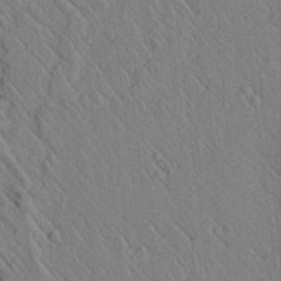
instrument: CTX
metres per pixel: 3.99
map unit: lAvf
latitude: 6.8002
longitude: 160.1417
